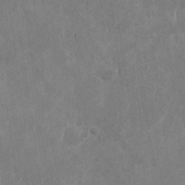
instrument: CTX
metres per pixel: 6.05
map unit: Nhu
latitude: -28.2928
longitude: -76.4223
